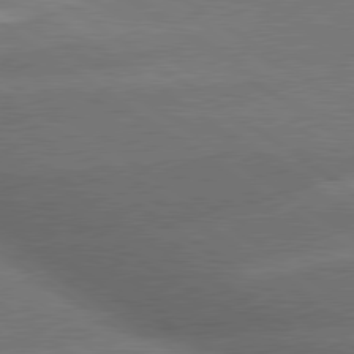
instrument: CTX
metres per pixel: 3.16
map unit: lApd
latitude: 79.8395
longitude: -153.6505
